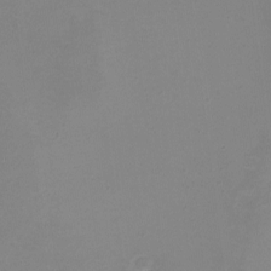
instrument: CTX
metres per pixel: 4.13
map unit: eHh
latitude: -4.5762
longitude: -78.4601
